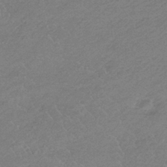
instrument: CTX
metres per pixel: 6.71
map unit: HNb
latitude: -35.5021
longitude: 55.6155
